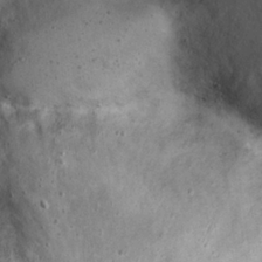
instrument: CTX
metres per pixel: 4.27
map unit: eHh
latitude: 22.8947
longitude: -68.1956
